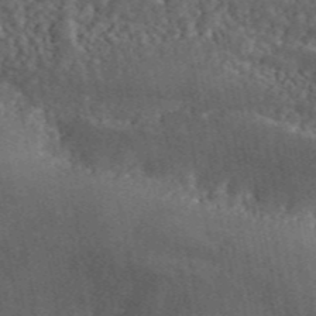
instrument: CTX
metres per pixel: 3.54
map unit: ANa
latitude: 45.0270
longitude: 39.3698
